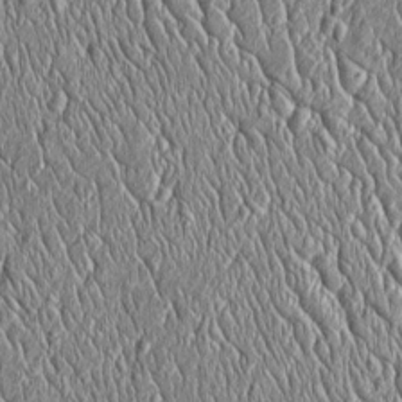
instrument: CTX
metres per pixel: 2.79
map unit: Htu
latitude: -4.3873
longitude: 158.3117
